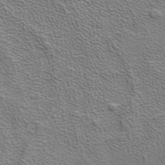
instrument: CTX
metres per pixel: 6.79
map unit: ANa
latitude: 38.6301
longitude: 20.2928
